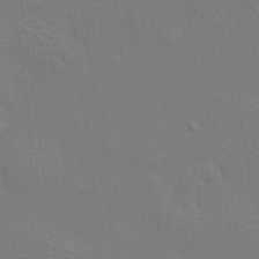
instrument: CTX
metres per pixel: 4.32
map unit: Aa
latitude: 19.1592
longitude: -141.1214
